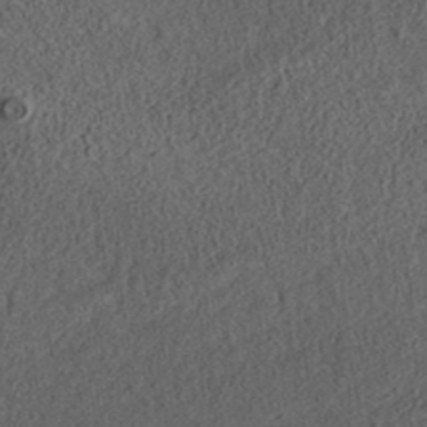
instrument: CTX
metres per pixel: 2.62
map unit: ANa
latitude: 35.9906
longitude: 12.8975
